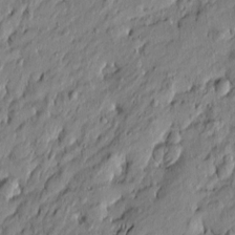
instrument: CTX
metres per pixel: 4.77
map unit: Htu
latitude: -6.8408
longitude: 177.9367
